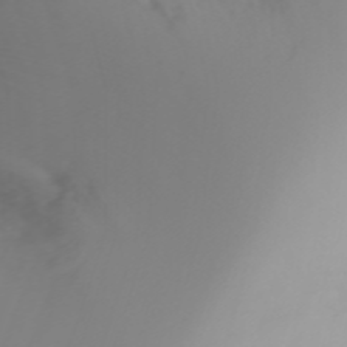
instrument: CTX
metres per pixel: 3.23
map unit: Htu
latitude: -5.3131
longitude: 137.6344
